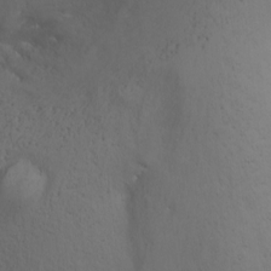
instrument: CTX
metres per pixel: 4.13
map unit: Nhu
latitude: -11.2565
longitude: -37.3104
